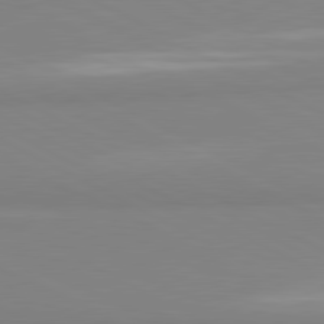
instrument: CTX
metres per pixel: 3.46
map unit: lApd
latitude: 81.0269
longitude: 179.8989
